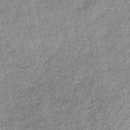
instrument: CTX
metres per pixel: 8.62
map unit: lHb
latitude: -36.8974
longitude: 64.2551
